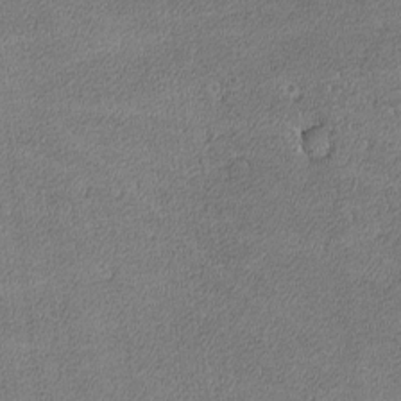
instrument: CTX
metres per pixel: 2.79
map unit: lHvf
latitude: -12.4251
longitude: -103.9528
